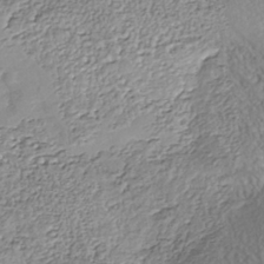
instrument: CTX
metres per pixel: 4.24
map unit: Nhe
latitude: -41.4076
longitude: -111.1970
